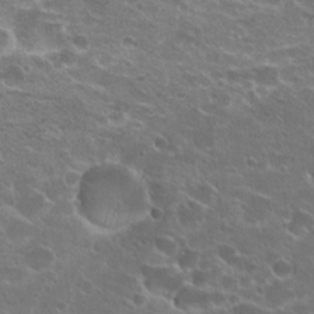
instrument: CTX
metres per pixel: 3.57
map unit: Hto
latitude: 22.5357
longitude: -41.2348
